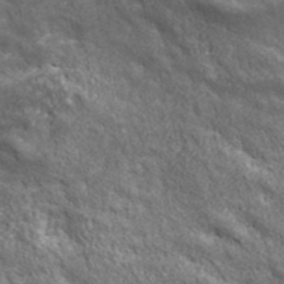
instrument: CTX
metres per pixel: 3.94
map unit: ANa
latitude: 43.3104
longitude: -87.9906
